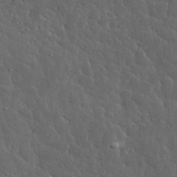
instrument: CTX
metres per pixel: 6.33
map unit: lHvf
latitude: 36.4601
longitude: -87.9906
